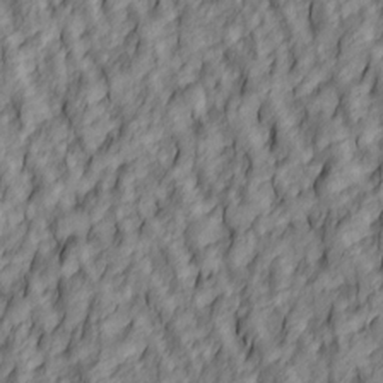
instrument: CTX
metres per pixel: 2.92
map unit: lAa
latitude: 4.8947
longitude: -116.1956
